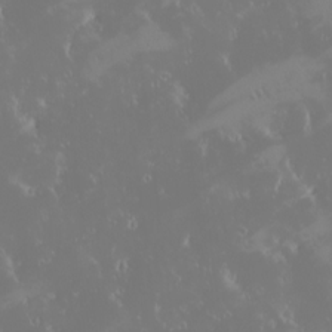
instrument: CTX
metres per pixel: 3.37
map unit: eHh
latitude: -1.9367
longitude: 20.0283
